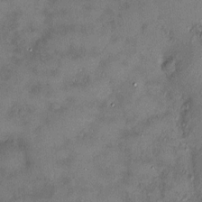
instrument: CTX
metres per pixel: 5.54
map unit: HNhu
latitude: 3.9717
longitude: 7.0108
